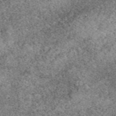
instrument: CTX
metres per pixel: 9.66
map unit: eAb
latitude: 49.5182
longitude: 108.7085
